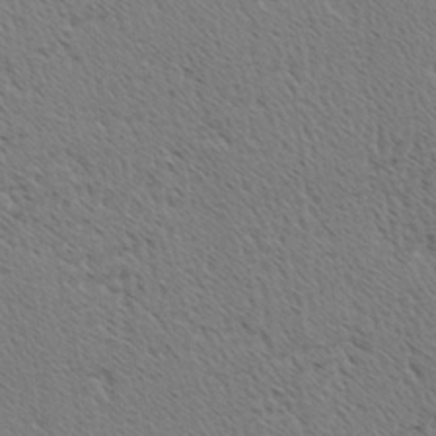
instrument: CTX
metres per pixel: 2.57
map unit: Hve
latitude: 2.9702
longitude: -124.8380
